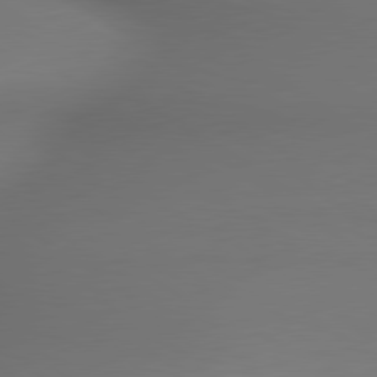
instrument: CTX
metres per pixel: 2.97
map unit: lApd
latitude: 79.7639
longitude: -174.1200
